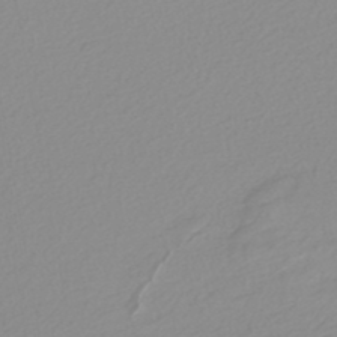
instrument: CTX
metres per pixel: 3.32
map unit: HNb
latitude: -45.4832
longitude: 54.8219
